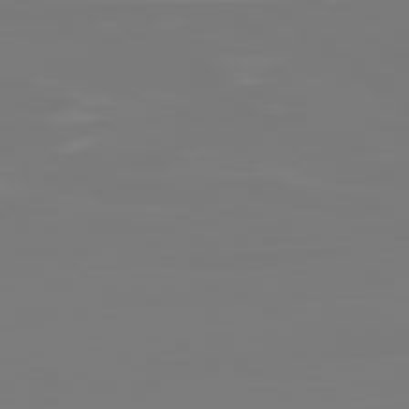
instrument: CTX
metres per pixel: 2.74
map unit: lApd
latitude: 79.2348
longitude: -174.8758
